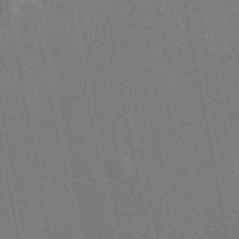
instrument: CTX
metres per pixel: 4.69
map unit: eAb
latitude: 46.3845
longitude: 116.5006
